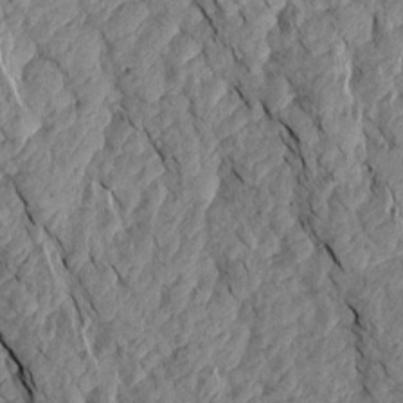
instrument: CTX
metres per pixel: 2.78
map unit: Aa
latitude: 18.2144
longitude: -145.8394
